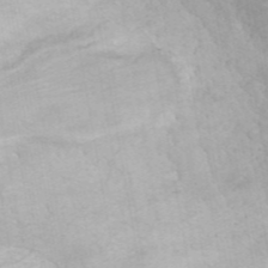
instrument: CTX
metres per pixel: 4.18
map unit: ANa
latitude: 44.7813
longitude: 24.2928
